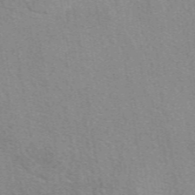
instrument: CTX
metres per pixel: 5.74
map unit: eAb
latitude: 49.7450
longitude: 115.0108
